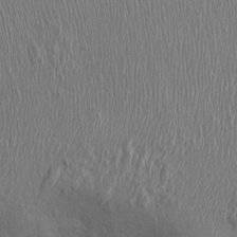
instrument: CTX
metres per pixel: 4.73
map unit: Ht
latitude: -2.5951
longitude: -15.0270
